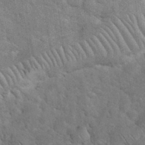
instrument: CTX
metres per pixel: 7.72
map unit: eHh
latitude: 36.1956
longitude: -65.5560
